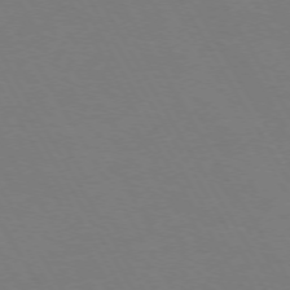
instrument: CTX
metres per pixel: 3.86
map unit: Hpe
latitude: -74.5385
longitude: 8.5574
